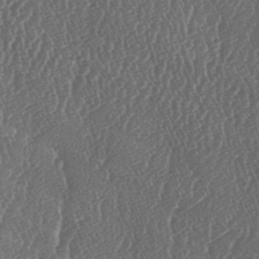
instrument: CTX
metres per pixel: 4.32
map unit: lAa
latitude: -6.6140
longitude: -130.0255
